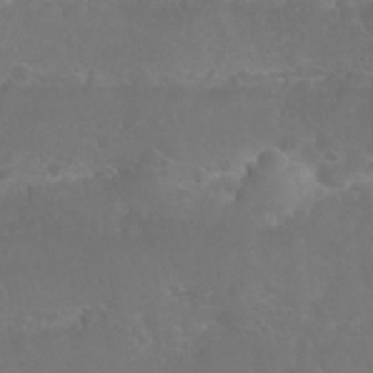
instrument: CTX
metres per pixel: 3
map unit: Nhu
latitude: 26.5546
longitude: -63.9906
